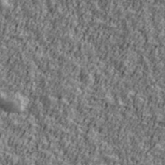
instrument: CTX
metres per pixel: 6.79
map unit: Ave
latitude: 42.0444
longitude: -111.9528
